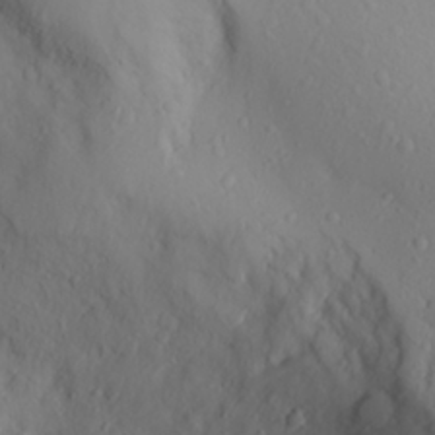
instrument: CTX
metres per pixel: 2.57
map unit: Aa
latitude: 26.7246
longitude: -146.9514
